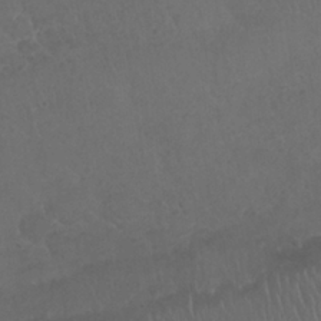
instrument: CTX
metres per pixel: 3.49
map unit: Nhu
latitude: 26.0822
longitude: -52.5735
